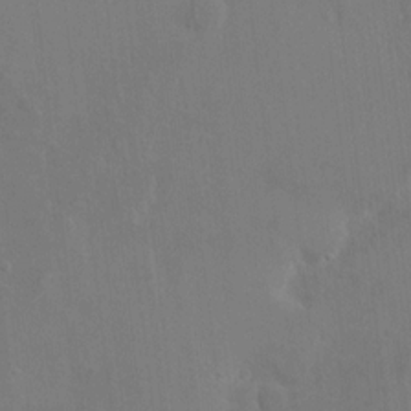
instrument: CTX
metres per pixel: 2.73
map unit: HNhu
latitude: 7.7450
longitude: 3.8422
